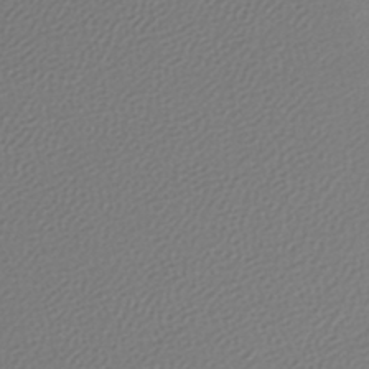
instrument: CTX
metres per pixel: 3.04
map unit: lHb
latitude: -42.4628
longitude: 70.4062
